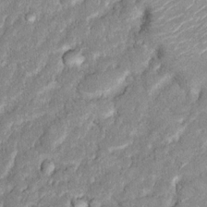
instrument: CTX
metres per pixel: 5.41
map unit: Hto
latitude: 14.9136
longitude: -33.9528
